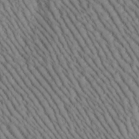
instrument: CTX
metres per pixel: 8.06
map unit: Htu
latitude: -1.5211
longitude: 173.8233
